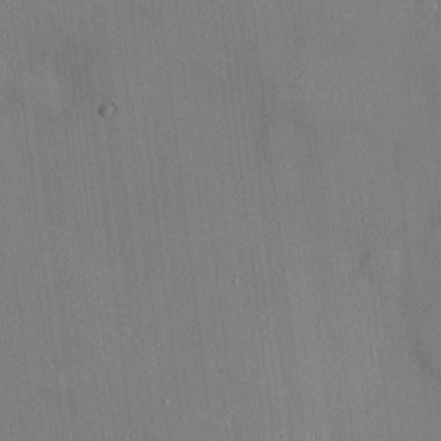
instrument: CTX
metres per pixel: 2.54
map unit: HNhu
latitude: -1.1620
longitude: -7.6883
